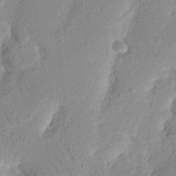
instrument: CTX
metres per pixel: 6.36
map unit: Nhu
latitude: 19.8016
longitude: -74.5924
